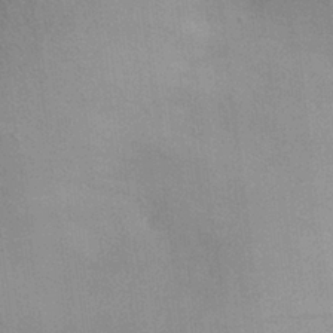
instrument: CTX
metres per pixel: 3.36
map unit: Aa
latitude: 28.7624
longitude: -137.0459
